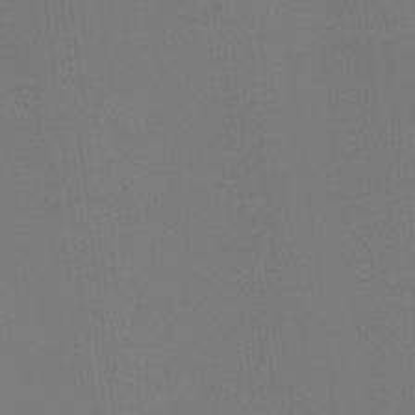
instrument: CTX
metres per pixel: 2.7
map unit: Htu
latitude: -12.5763
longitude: -46.6869
